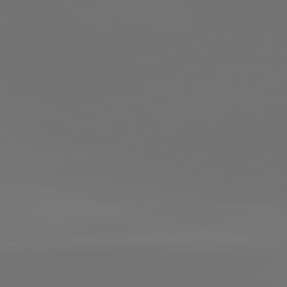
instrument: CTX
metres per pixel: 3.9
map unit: lApd
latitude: 81.8961
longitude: -152.5168
